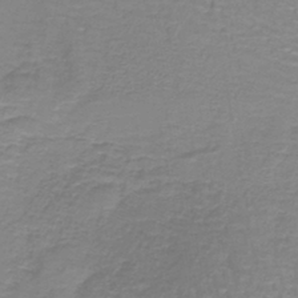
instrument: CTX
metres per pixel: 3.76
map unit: lHb
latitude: -40.6707
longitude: 57.0297
